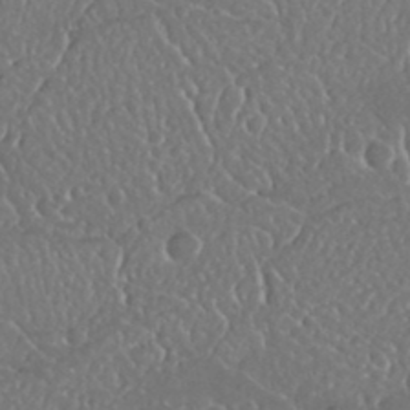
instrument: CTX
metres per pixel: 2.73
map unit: Nhu
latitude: 25.6127
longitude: -57.8205
